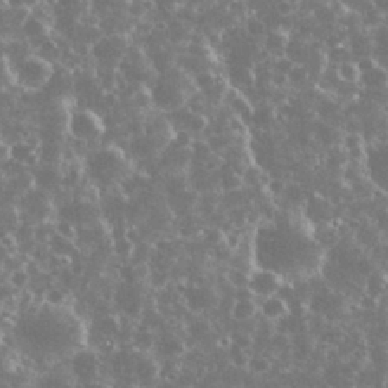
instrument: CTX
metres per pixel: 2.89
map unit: eHh
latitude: 34.2711
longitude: -60.5545
